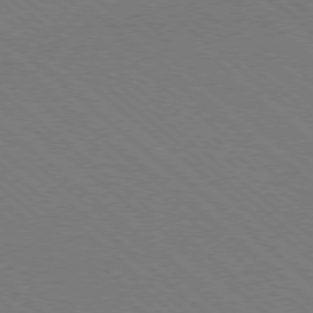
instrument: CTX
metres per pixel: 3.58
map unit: Ap
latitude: -78.3117
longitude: -65.0836
